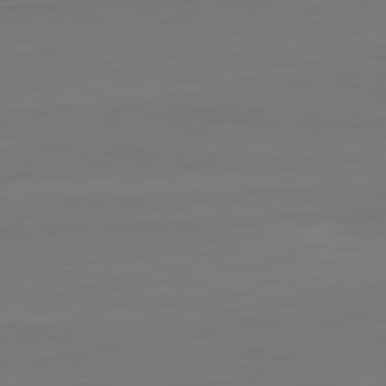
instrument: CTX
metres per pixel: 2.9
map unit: lApd
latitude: 82.2711
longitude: 165.1620
